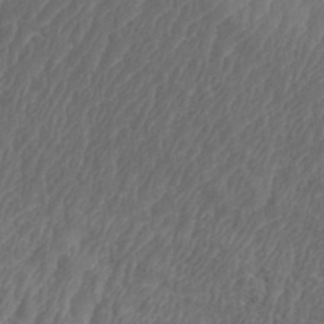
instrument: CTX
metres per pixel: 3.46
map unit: eHh
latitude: 35.4237
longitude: -137.8206
